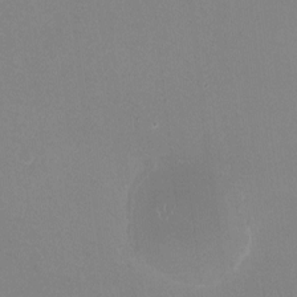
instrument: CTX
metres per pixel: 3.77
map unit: HNhu
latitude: -1.9367
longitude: -3.5371
